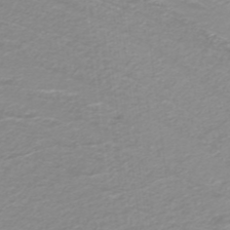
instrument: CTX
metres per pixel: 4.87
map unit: lHb
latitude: -40.1228
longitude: 52.6896
